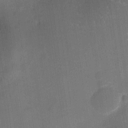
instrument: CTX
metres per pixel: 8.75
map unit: eHh
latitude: 4.1767
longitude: -69.4993
